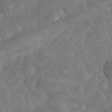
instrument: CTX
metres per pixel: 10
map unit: eHh
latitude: 34.0444
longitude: -69.1781
